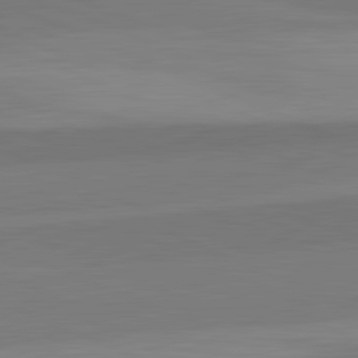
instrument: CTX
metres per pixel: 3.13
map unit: lApd
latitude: 82.4790
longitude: 157.6722
